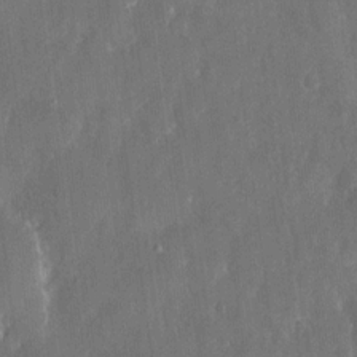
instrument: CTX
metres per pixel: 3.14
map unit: eHh
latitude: 13.3671
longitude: -72.1200
